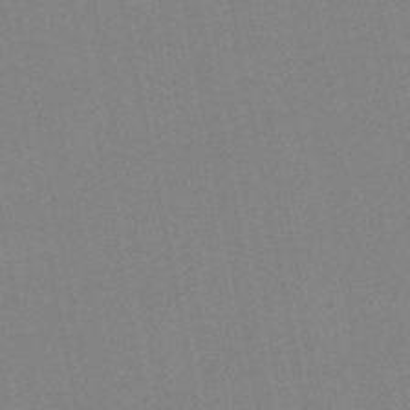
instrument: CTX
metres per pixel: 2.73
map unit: HNb
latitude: -45.2187
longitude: 55.7289
